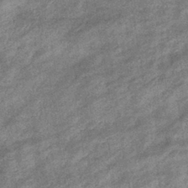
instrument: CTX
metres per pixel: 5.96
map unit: eHb
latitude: -38.0472
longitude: 79.1053
